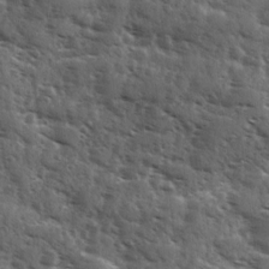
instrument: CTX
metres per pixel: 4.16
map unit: Ave
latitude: 11.1970
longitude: -102.8569
